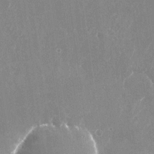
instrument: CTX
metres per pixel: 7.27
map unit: Nhu
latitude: -25.3321
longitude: -71.9717
